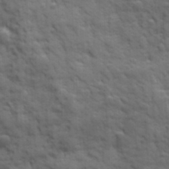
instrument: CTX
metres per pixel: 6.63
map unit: Ave
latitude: 19.5371
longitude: -133.2159
